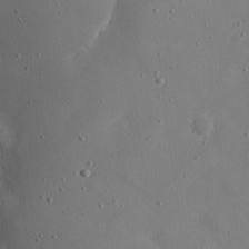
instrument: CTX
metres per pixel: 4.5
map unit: eHh
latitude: 21.5749
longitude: -68.8947
